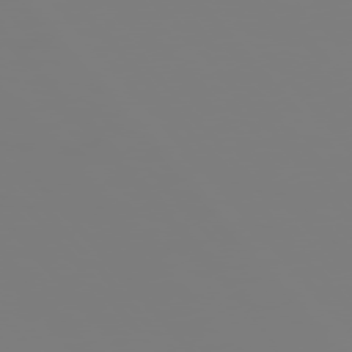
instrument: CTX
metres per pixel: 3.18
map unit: Hpe
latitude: 75.6505
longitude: -127.8206
